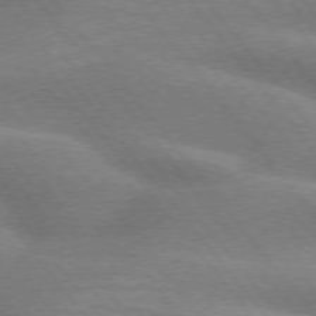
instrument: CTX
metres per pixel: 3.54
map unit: lApd
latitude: 74.8758
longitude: -58.8380
